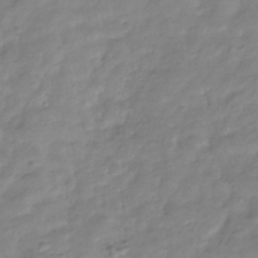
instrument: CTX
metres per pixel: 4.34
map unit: Hve
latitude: -32.0283
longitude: 91.4833
